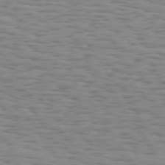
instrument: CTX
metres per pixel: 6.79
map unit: Hpe
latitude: 73.3293
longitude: -132.5168
